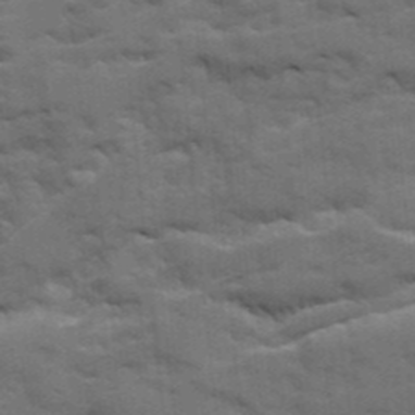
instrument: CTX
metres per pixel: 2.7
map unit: Ave
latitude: 19.8394
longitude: -129.7827
